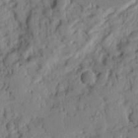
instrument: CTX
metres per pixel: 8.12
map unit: Nhu
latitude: 20.7058
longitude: -77.0080
